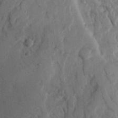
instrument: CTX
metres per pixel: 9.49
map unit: Ave
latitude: 23.0458
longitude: -132.6491
